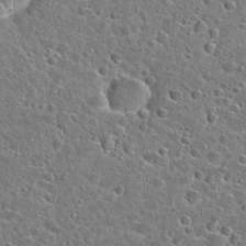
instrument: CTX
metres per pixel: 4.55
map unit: Hto
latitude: 24.6868
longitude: -46.7058
